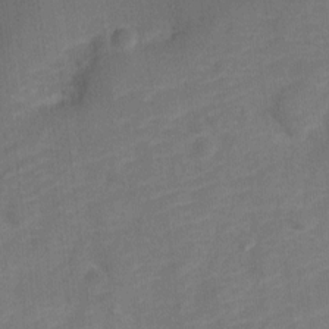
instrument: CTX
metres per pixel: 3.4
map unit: Nve
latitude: -18.6896
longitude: 109.1053
